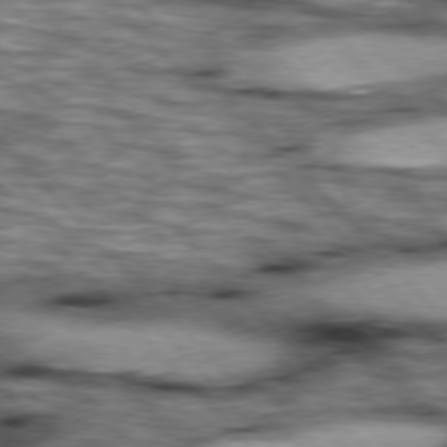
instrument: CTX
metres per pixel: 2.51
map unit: lApd
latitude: 76.6490
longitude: -50.1011
